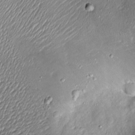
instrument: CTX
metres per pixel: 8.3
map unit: Htu
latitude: -7.0486
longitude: 159.7100
